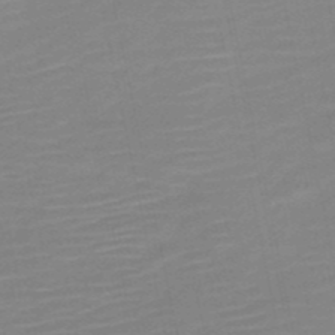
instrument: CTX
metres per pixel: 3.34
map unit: HNb
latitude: -51.6722
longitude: -47.8017
